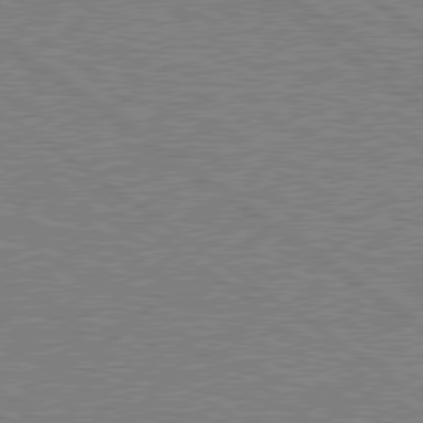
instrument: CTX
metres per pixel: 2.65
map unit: Hpe
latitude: 78.8380
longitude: -145.5371
